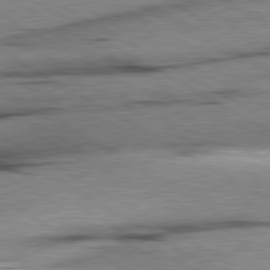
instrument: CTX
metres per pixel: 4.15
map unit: lApd
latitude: 80.4790
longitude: -156.6301
